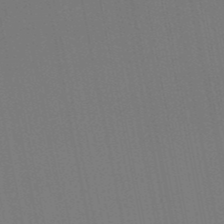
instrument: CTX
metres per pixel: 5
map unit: HNb
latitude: -51.8611
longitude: -47.0837
